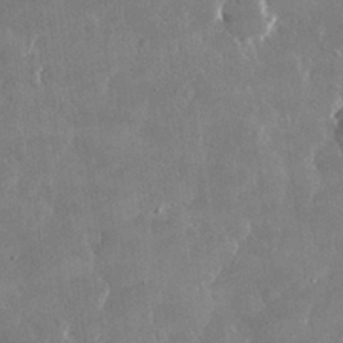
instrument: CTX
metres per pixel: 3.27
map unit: lHvf
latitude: 30.6491
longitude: -93.1025
